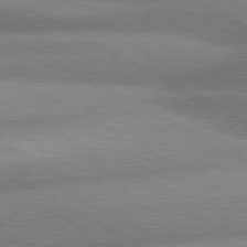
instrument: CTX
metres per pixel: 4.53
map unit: lApd
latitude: 80.4412
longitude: -163.9717
